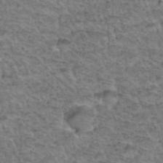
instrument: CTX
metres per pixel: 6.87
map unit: Hto
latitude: 36.9514
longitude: -47.1970
